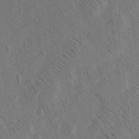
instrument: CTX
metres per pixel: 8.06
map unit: Aa
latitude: 22.1011
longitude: -140.2900
